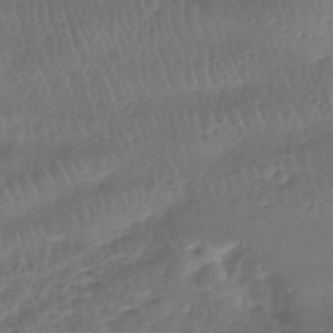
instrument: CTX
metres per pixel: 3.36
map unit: HNhu
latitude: -43.1809
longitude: 102.4251
